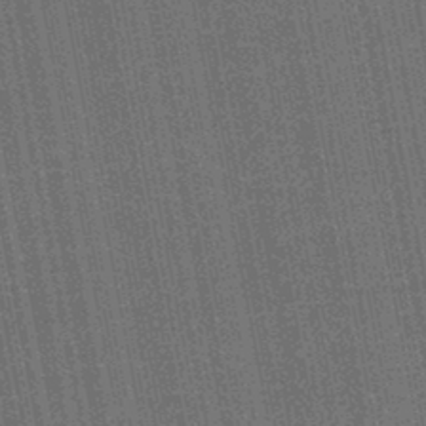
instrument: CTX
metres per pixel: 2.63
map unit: HNb
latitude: -45.2943
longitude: 52.9352
